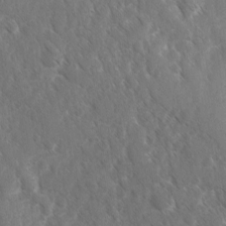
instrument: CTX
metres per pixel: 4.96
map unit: Ave
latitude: -10.5952
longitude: -119.1781
